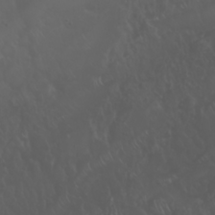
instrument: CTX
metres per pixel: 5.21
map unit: Nhu
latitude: 22.8947
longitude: -64.7246
